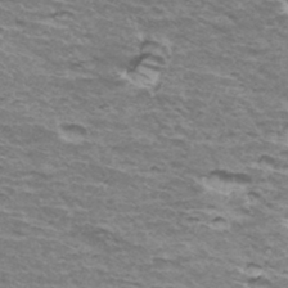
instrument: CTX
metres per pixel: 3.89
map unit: Hto
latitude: 35.7260
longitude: -42.7813
